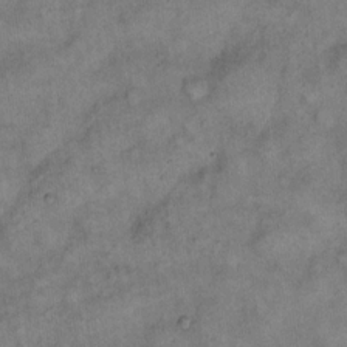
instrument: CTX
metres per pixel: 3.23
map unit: eHh
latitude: 14.1956
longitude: -64.8191
